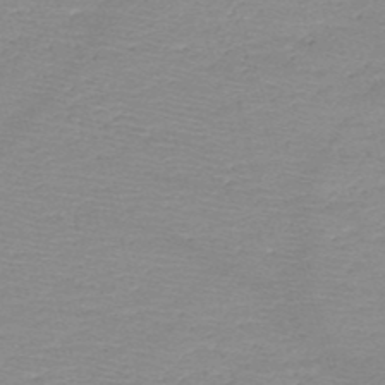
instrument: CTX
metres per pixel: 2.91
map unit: HNb
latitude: -48.9353
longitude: -42.2334
